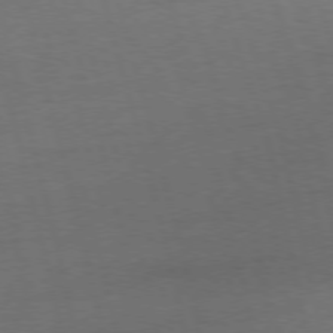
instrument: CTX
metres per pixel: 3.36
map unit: Ap
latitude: -75.9745
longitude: -74.2523
